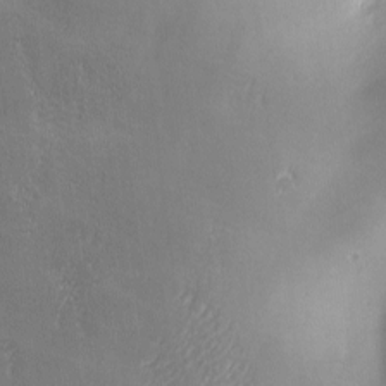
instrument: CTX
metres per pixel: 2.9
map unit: Ave
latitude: -6.7841
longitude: -120.8380
